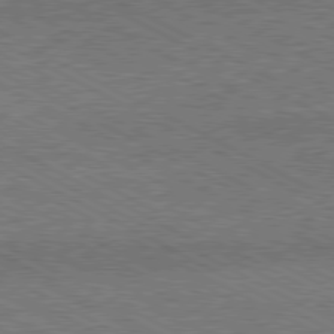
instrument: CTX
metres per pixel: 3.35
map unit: Hpe
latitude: -81.0676
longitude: 20.7274
